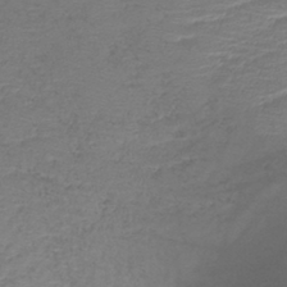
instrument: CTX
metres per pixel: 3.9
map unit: lHb
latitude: -39.4266
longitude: 73.4265
